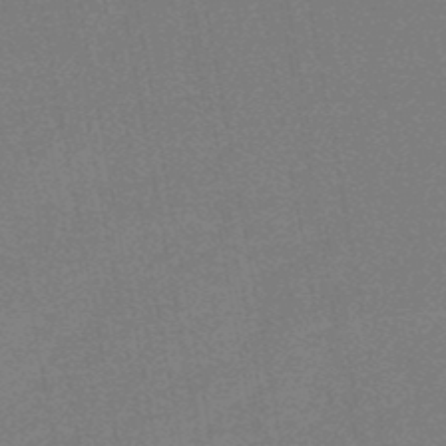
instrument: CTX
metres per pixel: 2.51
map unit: lHb
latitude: -48.7463
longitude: 82.5574
